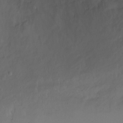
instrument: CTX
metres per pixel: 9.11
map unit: Ht
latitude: 2.4412
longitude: -34.1011
